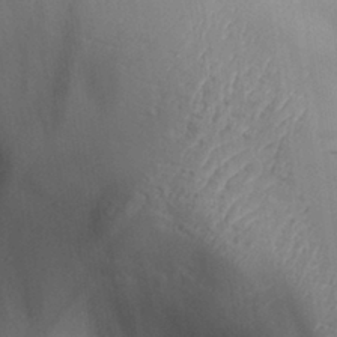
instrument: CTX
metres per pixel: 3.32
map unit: Aa
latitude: 29.8205
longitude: -131.7450
